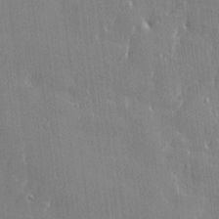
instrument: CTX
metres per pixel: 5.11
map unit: Htu
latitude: -6.9541
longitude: 176.0472
